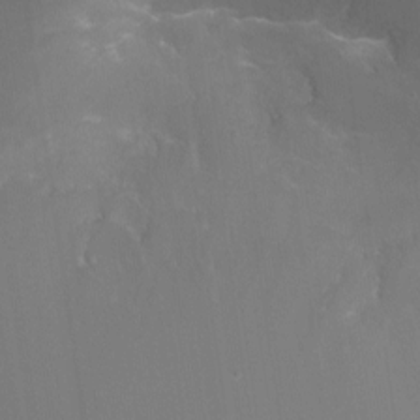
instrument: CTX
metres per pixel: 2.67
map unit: Ht
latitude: -12.7652
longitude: -44.4601
